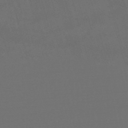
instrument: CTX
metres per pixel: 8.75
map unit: lHb
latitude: -47.4076
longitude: 63.1431
